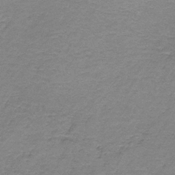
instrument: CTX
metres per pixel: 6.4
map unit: HNb
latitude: -36.2739
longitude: 53.8422
